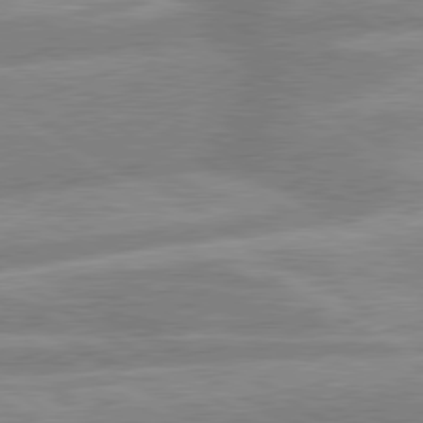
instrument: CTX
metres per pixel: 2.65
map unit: lApd
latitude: 80.0444
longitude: -165.3482
